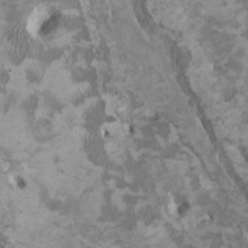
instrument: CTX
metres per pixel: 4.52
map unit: HNhu
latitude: 3.3859
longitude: -3.3292
